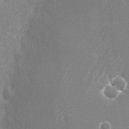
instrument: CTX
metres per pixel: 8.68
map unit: Nhu
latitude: -25.7100
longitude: -71.8583
